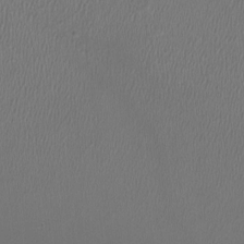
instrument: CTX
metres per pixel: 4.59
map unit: HNhu
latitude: -3.2375
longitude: -3.0080
